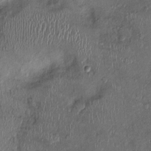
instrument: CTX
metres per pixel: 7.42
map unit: Ht
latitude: -1.2754
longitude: -14.0444
